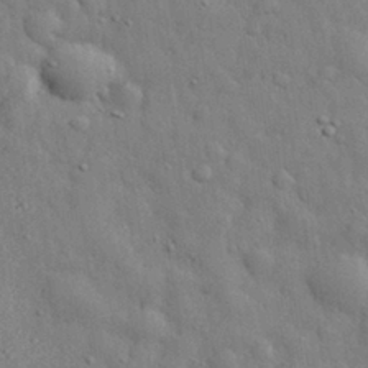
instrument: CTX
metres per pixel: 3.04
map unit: eHh
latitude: 29.8961
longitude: -76.1577
